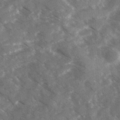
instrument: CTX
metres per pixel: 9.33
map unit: Ave
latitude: 17.9528
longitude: -130.8947
